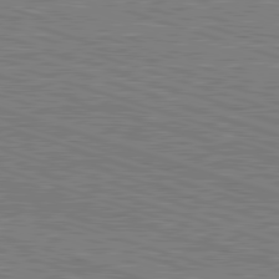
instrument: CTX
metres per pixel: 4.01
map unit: Hpe
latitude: -82.8219
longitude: 9.7100
